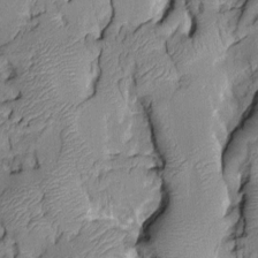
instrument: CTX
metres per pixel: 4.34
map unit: Aa
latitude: 7.3860
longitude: -128.2711
